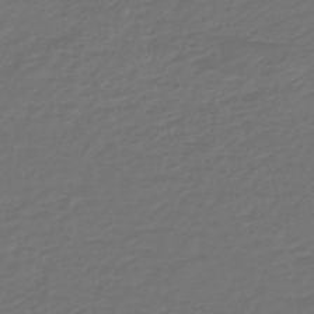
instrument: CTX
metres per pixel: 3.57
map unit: HNb
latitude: -47.6155
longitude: 55.1809
